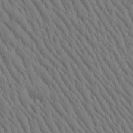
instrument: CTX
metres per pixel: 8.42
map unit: Htu
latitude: -1.3321
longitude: 172.2928
